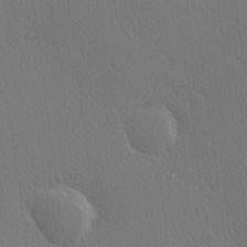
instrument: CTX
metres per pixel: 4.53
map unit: Hve
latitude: 19.4426
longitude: 149.8990
